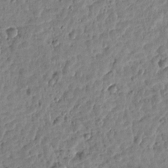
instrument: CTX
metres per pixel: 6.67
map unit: Htu
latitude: 2.0633
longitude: -178.6491
